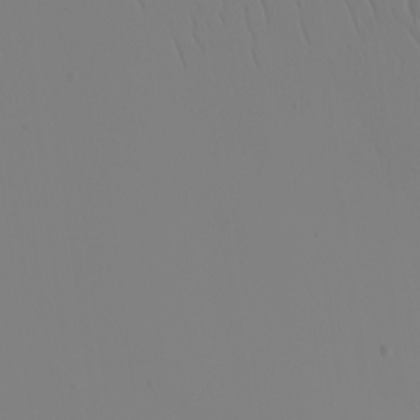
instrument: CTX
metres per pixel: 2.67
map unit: Nhu
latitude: -6.3873
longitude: -96.2145
